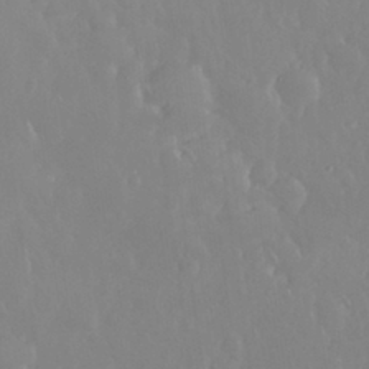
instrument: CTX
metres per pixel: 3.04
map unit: Nhu
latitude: 30.4223
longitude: -59.2537
